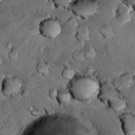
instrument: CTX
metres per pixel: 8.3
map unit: Hto
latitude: 15.7072
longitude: -35.4804
